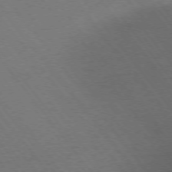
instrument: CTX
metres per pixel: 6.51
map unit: Ap
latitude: -75.7478
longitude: -64.4412
